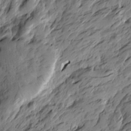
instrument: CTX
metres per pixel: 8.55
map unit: Htu
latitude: -5.5966
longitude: -178.7058
